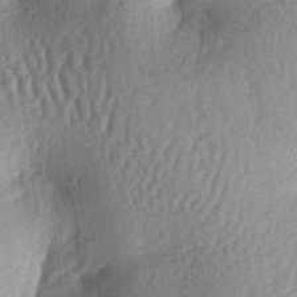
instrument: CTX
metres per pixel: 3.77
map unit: lAa
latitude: -6.5007
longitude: -126.8191
